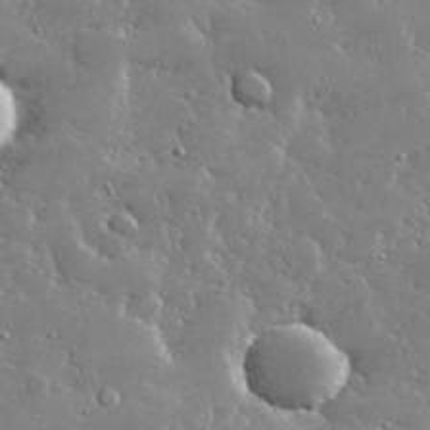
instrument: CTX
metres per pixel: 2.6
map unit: lHvf
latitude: 32.2900
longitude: -93.0836
